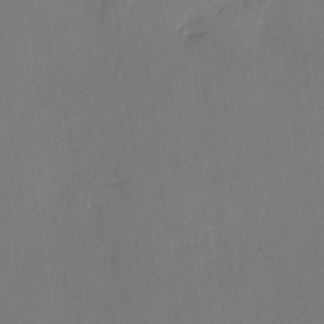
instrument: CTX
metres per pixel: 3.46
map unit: HNhu
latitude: 7.1025
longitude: 1.6155
